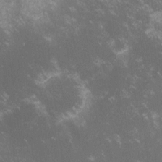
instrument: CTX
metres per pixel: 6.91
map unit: lHvf
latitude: -14.4818
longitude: -102.7246
